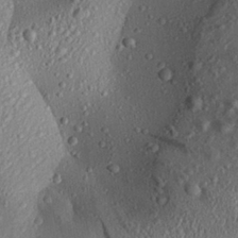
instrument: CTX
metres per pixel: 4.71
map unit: Aa
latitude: 28.1200
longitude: -132.5546
